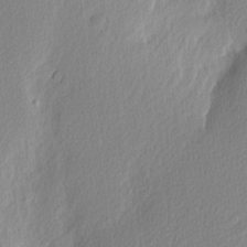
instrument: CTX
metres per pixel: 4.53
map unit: Nhu
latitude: 2.4412
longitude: -76.7057
